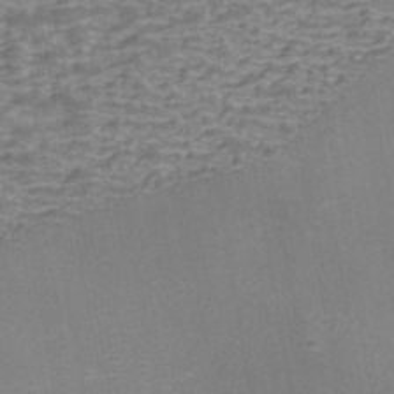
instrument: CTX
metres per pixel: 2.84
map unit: Nhe
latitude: -45.2376
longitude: 152.7463
